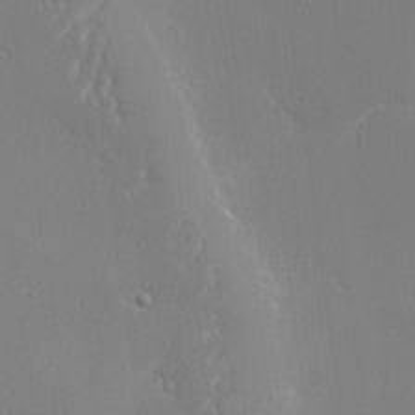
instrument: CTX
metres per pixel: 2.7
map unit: lHvf
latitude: 23.2348
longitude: 141.7855
